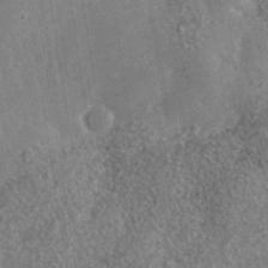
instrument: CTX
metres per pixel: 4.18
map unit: Nhe
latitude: -35.6344
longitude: -130.4979
